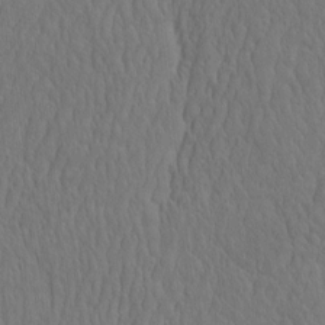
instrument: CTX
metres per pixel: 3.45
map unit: eHh
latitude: -2.2739
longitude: 15.5588
